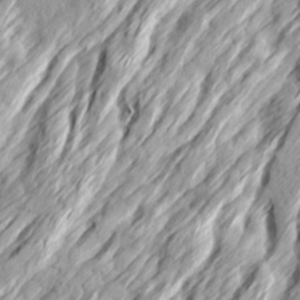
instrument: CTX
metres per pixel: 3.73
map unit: Ave
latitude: 15.2726
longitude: -136.7813
